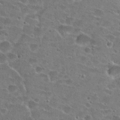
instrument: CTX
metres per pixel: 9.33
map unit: Hto
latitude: 22.3656
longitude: -43.2348
